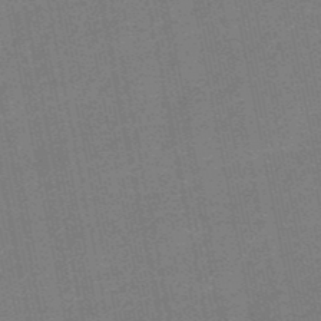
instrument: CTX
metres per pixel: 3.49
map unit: eHb
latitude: -49.8612
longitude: 79.2187
